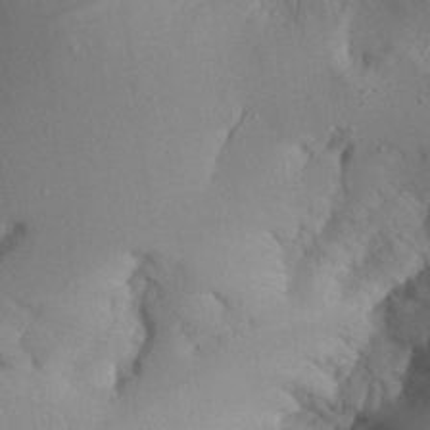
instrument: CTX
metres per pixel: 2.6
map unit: Aa
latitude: 24.4601
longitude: -132.2523
